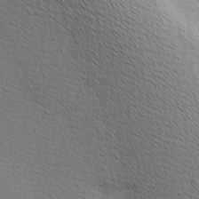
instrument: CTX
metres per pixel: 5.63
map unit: Hve
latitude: 2.5545
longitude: -123.4993
